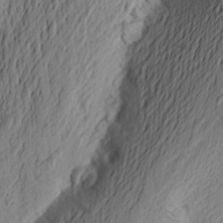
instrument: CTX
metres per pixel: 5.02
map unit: Aa
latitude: 24.1955
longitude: -149.1214
